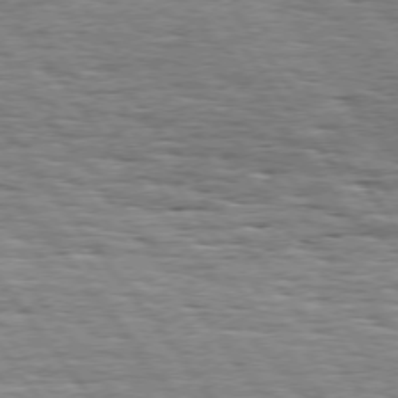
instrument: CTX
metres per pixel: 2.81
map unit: Hpe
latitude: 74.4979
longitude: -138.4034
